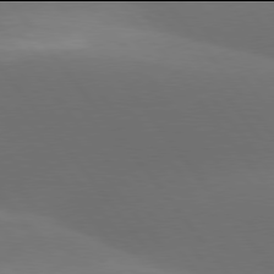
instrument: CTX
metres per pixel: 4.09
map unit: lApd
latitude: 77.9906
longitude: -52.2712
